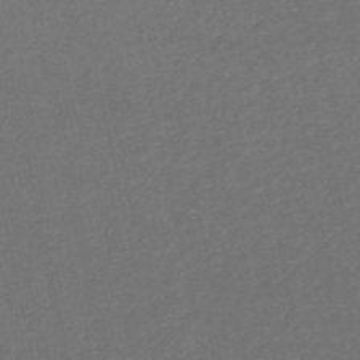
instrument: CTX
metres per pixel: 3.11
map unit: HNb
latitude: -52.8974
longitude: -51.1214
